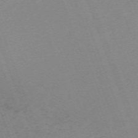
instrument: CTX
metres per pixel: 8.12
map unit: Nhu
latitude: -67.4832
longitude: 40.1417
